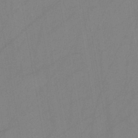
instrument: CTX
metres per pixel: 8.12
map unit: HNb
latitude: -45.8800
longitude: -39.4804
